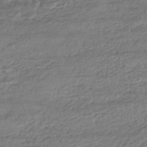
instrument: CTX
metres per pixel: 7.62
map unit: HNhu
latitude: -43.6721
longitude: 105.4265
